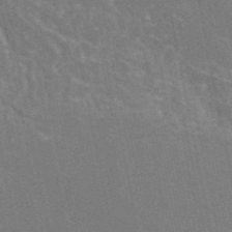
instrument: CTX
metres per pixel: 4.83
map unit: eAb
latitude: 47.0270
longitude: 116.3684
